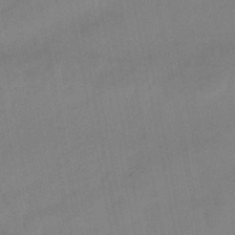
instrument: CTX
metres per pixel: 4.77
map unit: lHb
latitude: -48.8219
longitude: 75.8612
